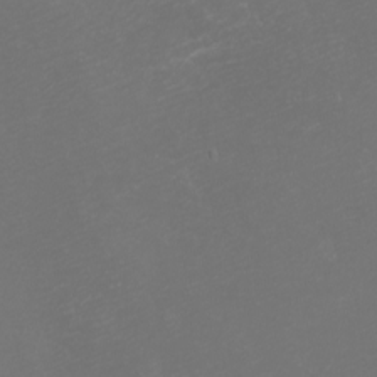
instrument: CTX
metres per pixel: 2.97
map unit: eHh
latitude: -1.2376
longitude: -78.7624
